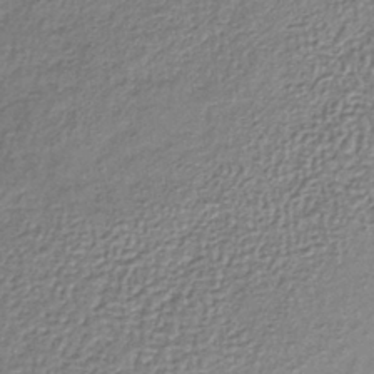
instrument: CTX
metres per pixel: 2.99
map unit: lHb
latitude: -36.1983
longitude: 61.2943
